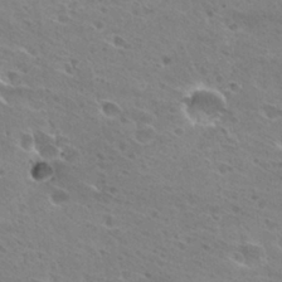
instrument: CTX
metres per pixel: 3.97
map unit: Hto
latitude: 28.1767
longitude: -39.8961
